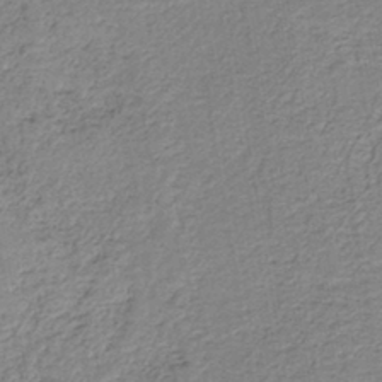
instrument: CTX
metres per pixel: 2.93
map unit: HNb
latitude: -40.3117
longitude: 50.6896
